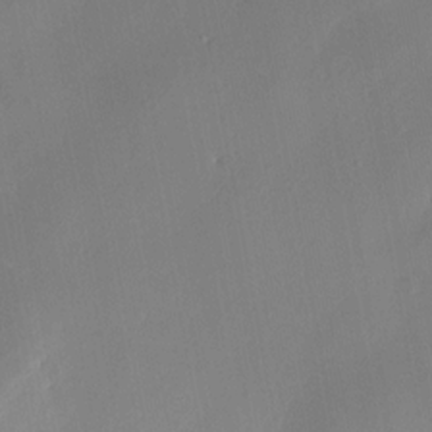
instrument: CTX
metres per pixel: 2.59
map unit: Aa
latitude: 8.0444
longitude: -141.5938
